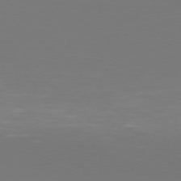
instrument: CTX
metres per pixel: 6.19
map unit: Hpe
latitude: 76.7057
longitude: -137.6694
